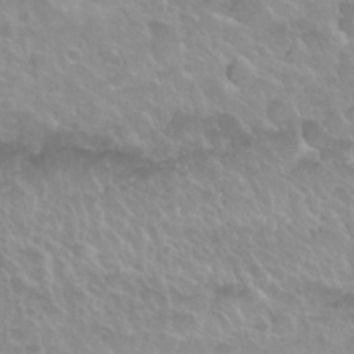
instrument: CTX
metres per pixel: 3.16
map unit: Nhu
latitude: 29.9150
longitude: -54.6868
